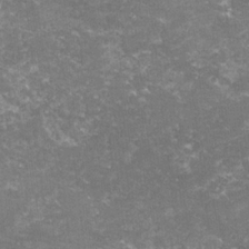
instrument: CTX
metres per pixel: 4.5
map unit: lHvf
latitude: -15.5210
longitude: -100.5357
